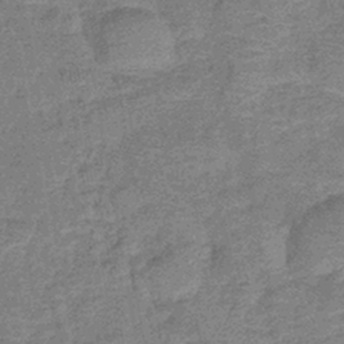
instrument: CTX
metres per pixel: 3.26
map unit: lHb
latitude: -42.3306
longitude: 80.0661
